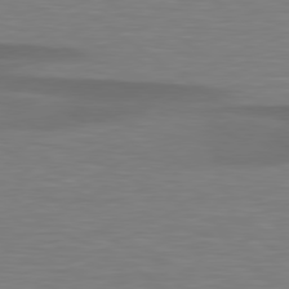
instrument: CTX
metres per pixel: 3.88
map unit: lApd
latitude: 79.2915
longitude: -90.4601
